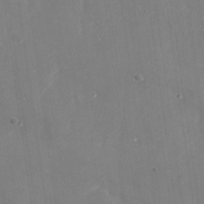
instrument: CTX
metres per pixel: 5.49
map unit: Nhu
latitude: -28.4440
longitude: -68.5924
